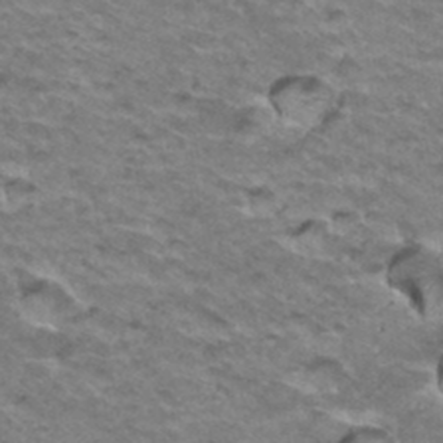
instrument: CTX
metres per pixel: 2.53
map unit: Hto
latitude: 36.0633
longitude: -42.7246
